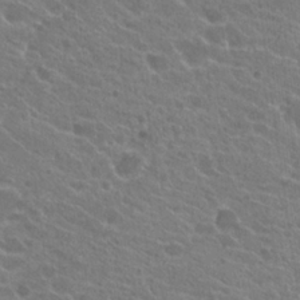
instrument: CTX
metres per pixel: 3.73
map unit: Hto
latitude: 22.5735
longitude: -38.8569
